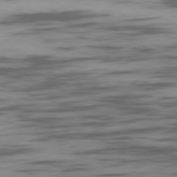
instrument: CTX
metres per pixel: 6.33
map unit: Ap
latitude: -80.4440
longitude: -63.0270
